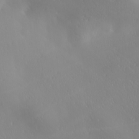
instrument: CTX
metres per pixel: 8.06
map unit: Ave
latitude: 20.3845
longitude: -137.9339
